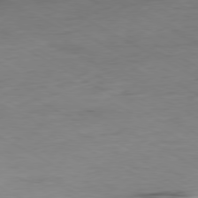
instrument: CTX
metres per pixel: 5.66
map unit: Ap
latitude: -80.1228
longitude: -77.1403
